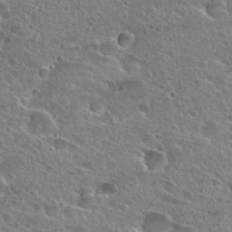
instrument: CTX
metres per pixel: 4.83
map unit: Hto
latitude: 25.4615
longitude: -45.8772
